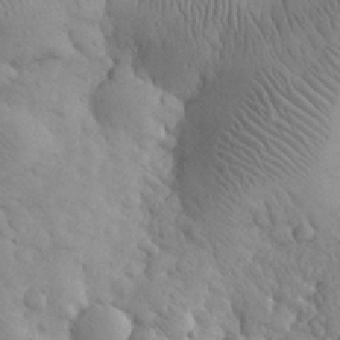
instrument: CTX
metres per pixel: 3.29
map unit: eHh
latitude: 31.0459
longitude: -67.9339
